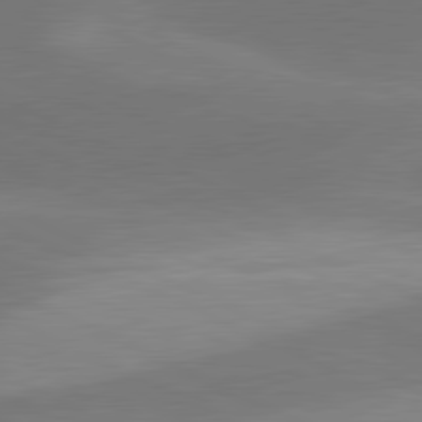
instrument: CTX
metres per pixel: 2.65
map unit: lApd
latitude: 81.1214
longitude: 125.6911
